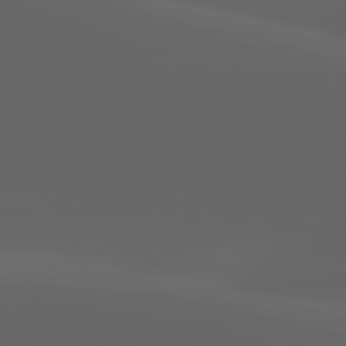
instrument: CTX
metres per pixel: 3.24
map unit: lApd
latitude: 80.1578
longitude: -93.1025
